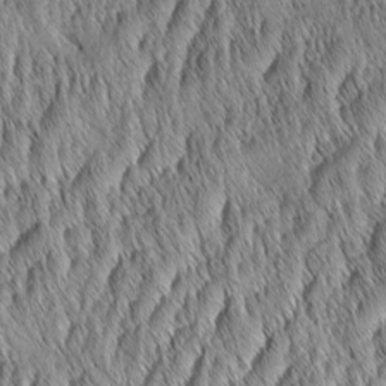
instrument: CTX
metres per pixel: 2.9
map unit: Aa
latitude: 6.4790
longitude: -130.1767
